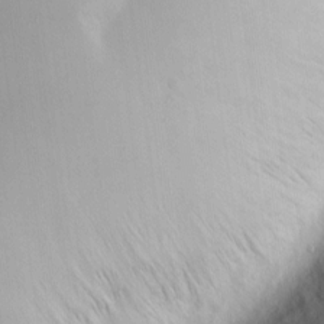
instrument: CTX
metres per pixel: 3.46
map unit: Hve
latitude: -9.4454
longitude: 175.8422
